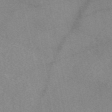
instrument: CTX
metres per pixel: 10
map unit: eAb
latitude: 48.4412
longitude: 111.5966
